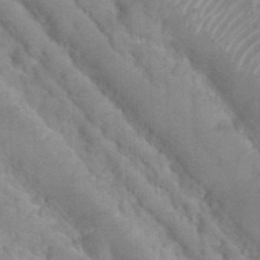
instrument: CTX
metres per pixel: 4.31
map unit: Nhu
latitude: 28.3656
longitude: -54.8191
